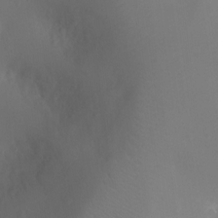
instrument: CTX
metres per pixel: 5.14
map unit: Ht
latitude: -9.7478
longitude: -23.6316
